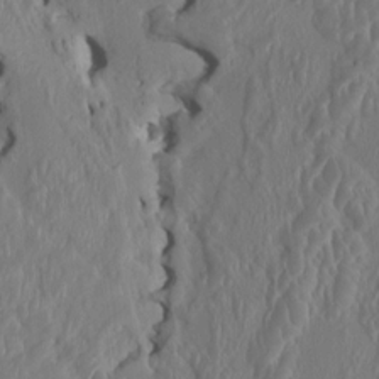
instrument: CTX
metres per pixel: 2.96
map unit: HNhu
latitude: 3.2348
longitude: -5.3104
